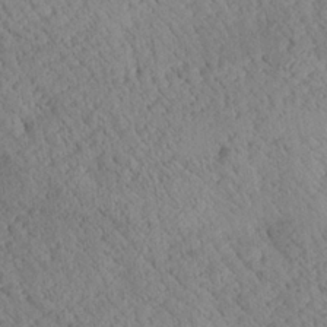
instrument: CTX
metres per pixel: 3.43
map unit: Aa
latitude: 24.5356
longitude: -134.0822
